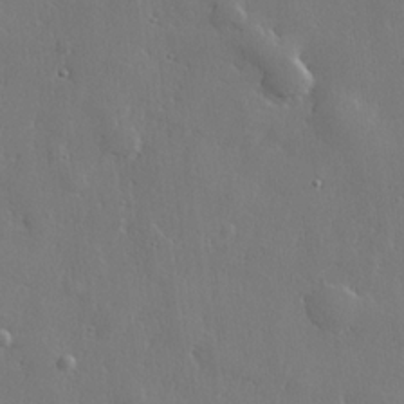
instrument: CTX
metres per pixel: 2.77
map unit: lHvf
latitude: 22.6679
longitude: 144.9731
